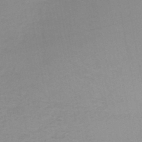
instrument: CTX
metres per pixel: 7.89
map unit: HNb
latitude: -46.1605
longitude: -40.9135
